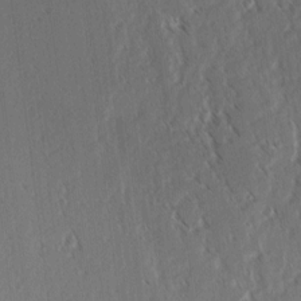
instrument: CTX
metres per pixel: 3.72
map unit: lAvf
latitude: 3.6694
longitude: -105.9717
